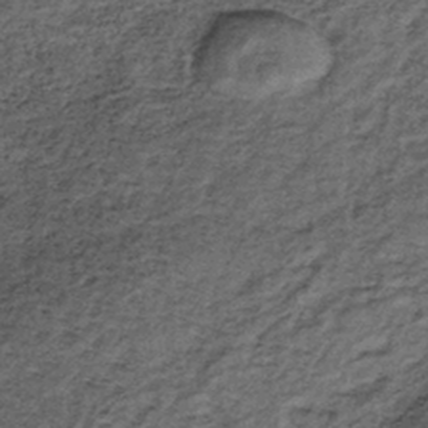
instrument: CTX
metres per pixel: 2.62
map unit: lHb
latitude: -39.0675
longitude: 66.3307
